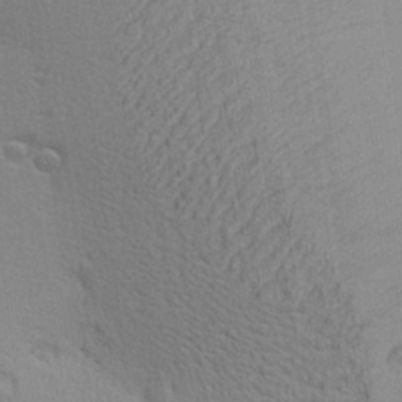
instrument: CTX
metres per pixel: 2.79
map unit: Aa
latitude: 25.7449
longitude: -136.4034
